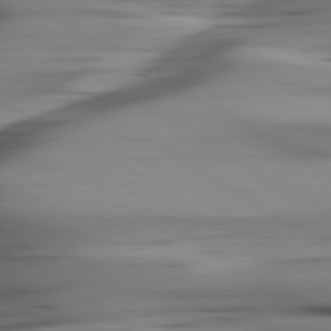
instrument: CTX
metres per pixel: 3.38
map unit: lApd
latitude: 80.1389
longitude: -121.8017
